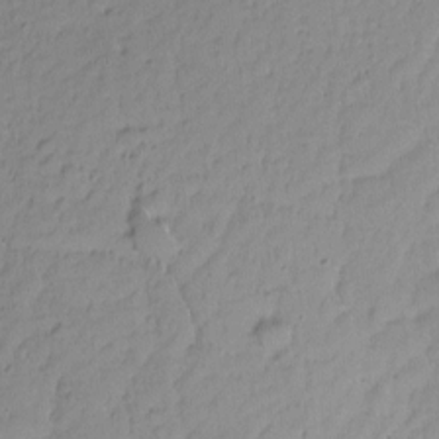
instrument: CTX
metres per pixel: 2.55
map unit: Nhu
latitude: -4.9919
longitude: -149.2537
